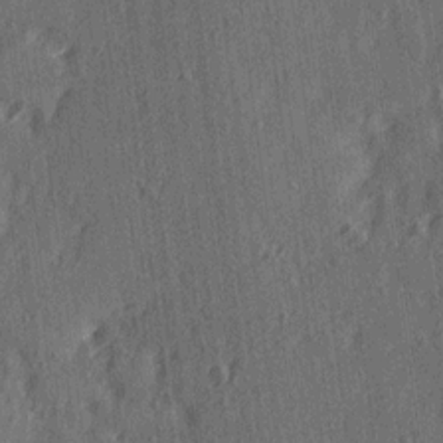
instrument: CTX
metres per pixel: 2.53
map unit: Ave
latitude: 15.3671
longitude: -105.3860
